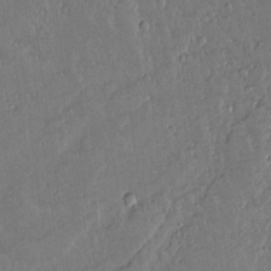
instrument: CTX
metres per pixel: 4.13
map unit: lAvf
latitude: 15.0081
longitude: -127.6127
